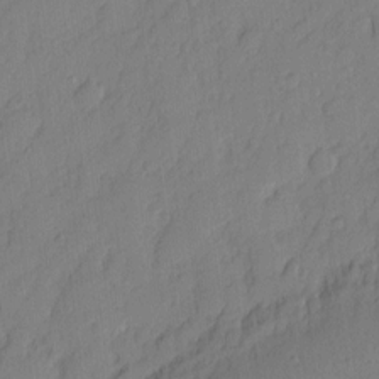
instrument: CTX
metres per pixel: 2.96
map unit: eHh
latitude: 5.4615
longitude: -75.8583
